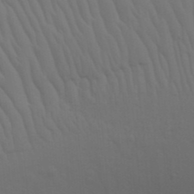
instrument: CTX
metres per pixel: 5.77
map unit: Nhu
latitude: 21.7450
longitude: -73.1026
